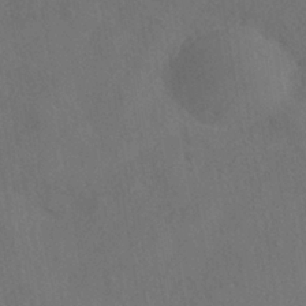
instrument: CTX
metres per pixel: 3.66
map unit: HNhu
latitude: -39.2376
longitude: 100.8408
